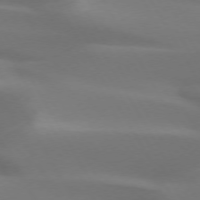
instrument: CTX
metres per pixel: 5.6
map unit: lApd
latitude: 73.1593
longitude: -49.7450
